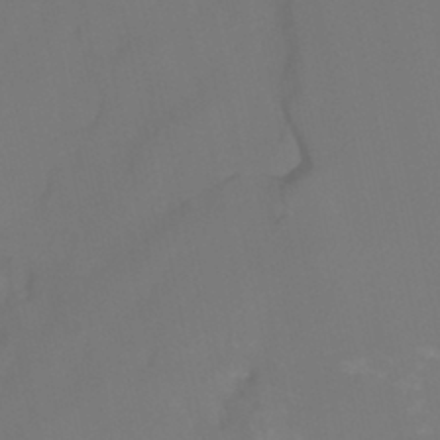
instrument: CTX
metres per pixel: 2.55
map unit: HNhu
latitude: -27.3131
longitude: 74.2173
